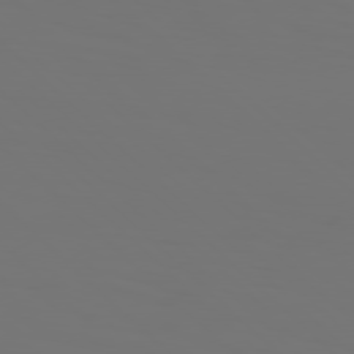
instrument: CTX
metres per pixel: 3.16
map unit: Hpe
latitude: 77.1403
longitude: -135.0080
